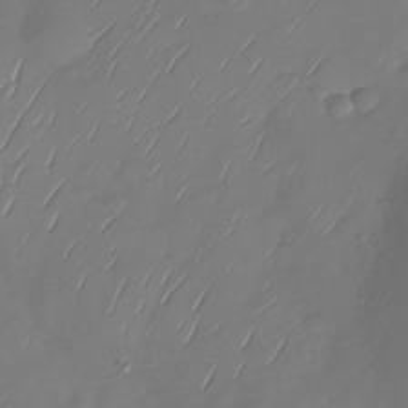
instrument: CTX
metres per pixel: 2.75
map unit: Nhu
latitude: -29.0109
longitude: -59.2726
